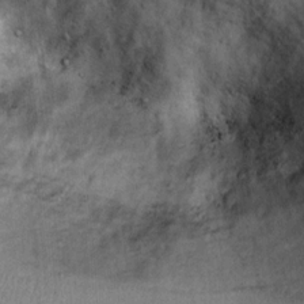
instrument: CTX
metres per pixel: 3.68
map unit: Ht
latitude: 8.4790
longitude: -36.0633
